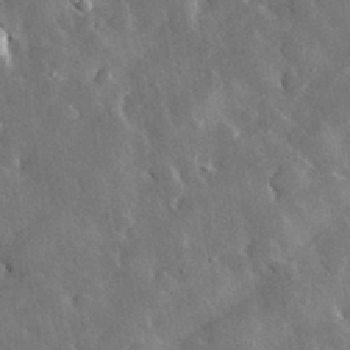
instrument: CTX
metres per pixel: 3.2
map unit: lHvf
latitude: 33.2915
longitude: -86.8947
